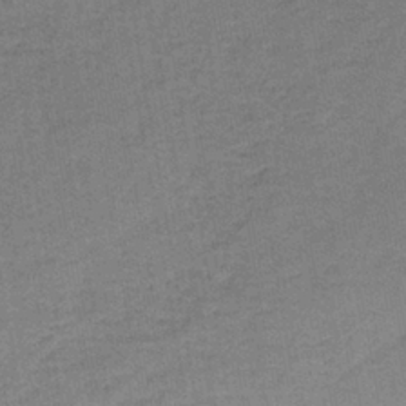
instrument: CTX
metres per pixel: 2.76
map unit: HNb
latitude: -37.1053
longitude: 51.8989
